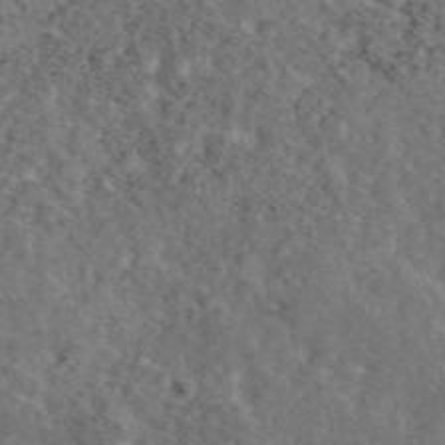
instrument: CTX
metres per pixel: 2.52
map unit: eAb
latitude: 46.2523
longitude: 113.6155
